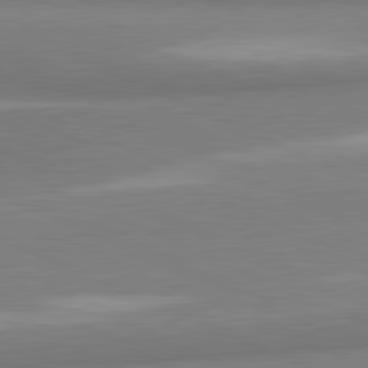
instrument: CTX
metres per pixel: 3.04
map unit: lApd
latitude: 81.3293
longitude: 165.5588
